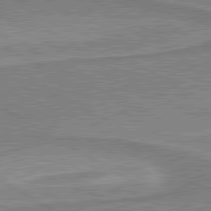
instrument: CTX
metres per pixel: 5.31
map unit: lApd
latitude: 80.5168
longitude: 143.0675
